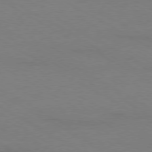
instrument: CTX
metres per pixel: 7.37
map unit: Ap
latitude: -79.5021
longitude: -83.2914
